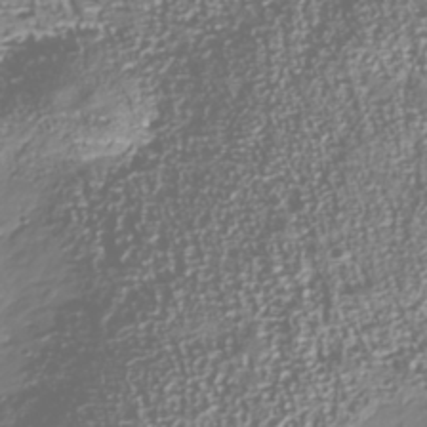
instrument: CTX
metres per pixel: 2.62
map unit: Nhu
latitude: -40.3117
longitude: -82.9513
